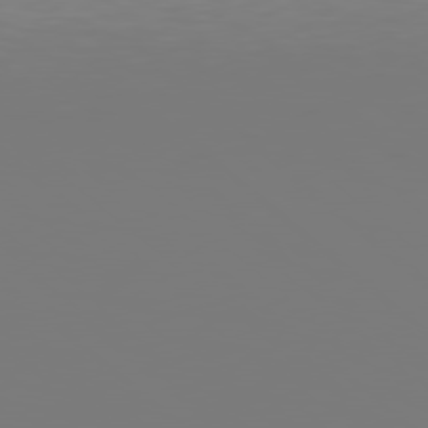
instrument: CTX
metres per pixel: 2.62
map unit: Hpe
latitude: 78.4601
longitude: -137.6316
